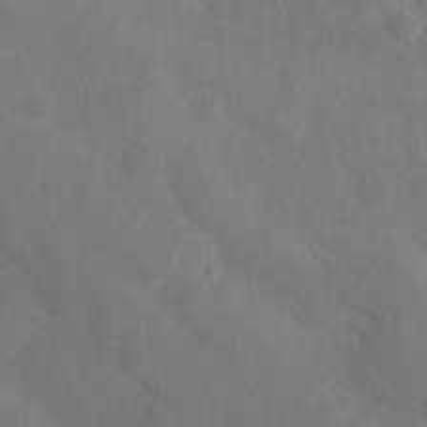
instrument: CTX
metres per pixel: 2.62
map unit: Nhu
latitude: 11.4049
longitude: -27.6694
